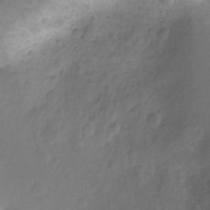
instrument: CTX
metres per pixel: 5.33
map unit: Nhu
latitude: -14.8975
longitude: -26.0444
